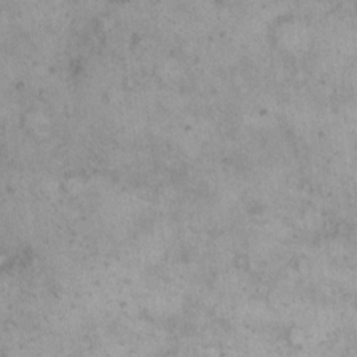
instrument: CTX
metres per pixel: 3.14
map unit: Hto
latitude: 10.8569
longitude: -60.6490
